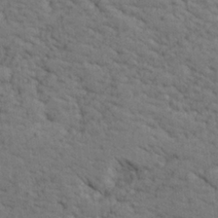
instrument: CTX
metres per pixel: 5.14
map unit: lHvf
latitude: 26.3656
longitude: 143.1809
